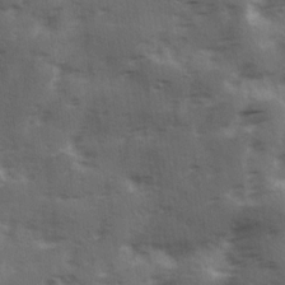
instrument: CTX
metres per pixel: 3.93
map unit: Ave
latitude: 18.9136
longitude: -130.9325
